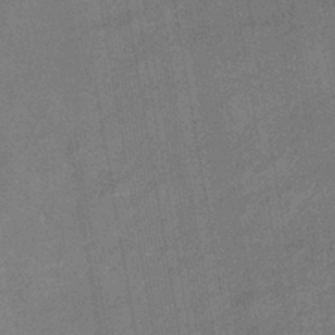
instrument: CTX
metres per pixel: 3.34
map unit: lHb
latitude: -37.5777
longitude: 74.0283
